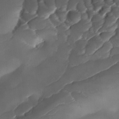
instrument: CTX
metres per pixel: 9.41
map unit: Ave
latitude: -10.1606
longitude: -122.2900
